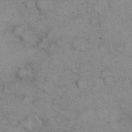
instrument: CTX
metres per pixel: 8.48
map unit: eHh
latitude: 21.8773
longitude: -59.4615
